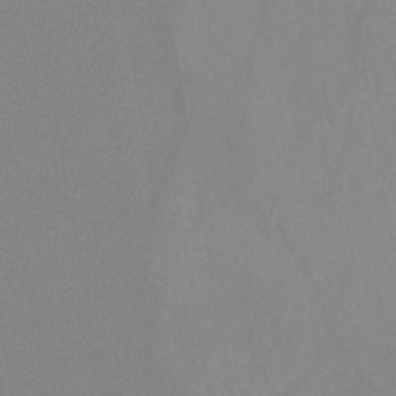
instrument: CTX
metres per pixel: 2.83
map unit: HNb
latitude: -44.5385
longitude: -41.4615
